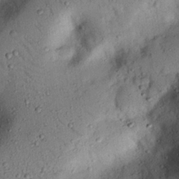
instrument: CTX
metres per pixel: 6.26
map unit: eHh
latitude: 25.4426
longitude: -75.8017
